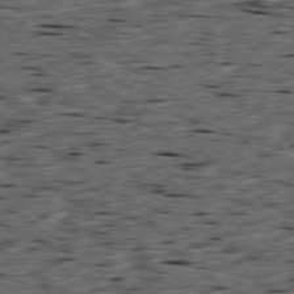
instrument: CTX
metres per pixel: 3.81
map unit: Ap
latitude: -79.4076
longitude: -90.8191
